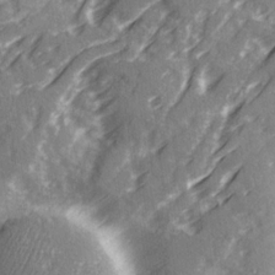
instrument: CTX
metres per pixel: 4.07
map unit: Ave
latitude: 20.5168
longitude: -131.2159
